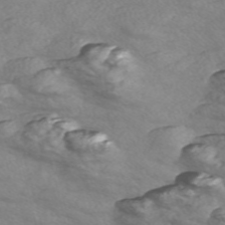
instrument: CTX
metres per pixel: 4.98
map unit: Nve
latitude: -57.0864
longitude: 54.9164
